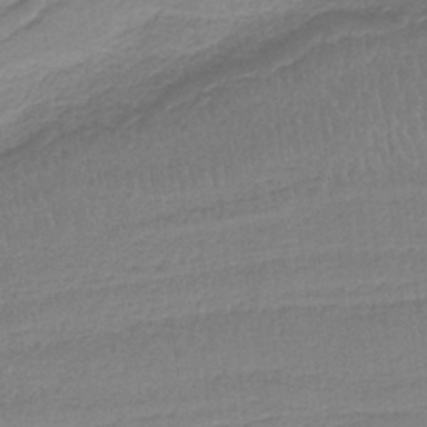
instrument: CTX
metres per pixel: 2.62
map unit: HNb
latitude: -36.8219
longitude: 56.5574
